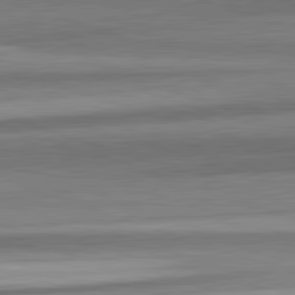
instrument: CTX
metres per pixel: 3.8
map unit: lApd
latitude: 82.5545
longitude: 178.2361
